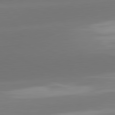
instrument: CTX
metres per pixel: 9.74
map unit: lApd
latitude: 81.6127
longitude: -162.5924
